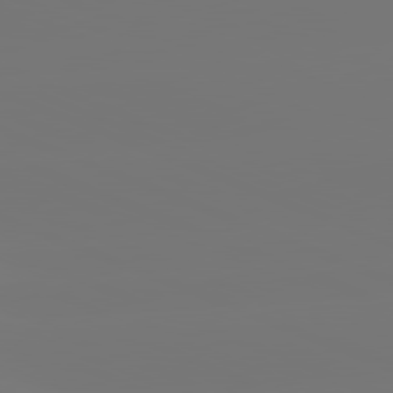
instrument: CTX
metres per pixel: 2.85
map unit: lApd
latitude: 81.5749
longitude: -150.7624
